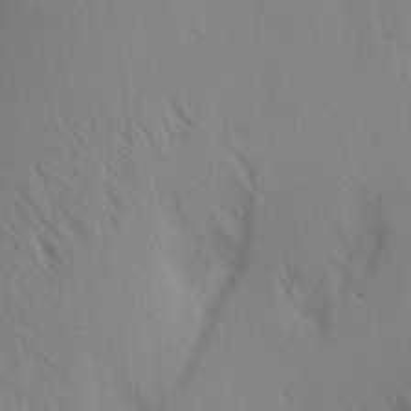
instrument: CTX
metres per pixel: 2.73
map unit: Aa
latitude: 18.0633
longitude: -149.0647
